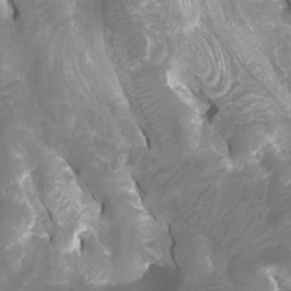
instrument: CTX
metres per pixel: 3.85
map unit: Htu
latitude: -6.8975
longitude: -49.3293
